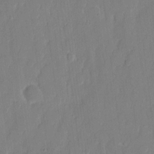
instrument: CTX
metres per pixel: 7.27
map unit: eHh
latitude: 12.5546
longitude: -70.8002
